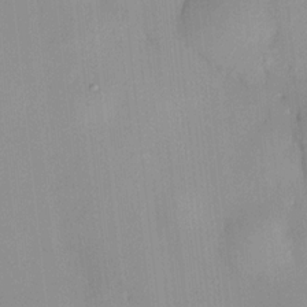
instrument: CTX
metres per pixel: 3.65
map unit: HNhu
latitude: 14.3468
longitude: 12.8408
